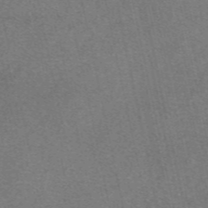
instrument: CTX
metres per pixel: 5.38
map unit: eAb
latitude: 47.6694
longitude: 104.8030
